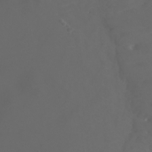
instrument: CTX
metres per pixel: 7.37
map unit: Ht
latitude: -2.8974
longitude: -61.7449
